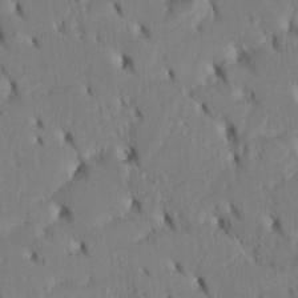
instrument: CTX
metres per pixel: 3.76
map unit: Htu
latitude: -3.0864
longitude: 152.2550
